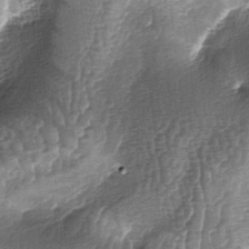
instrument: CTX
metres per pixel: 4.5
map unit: lAa
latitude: -5.5399
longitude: -128.2522
